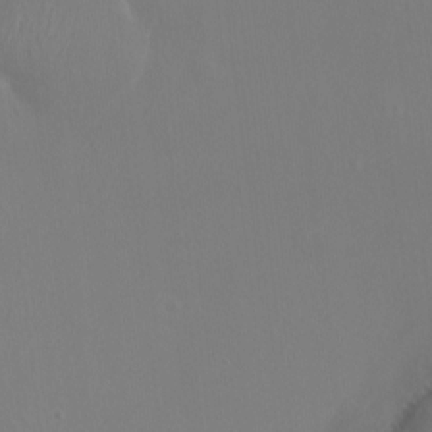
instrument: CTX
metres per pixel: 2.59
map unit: Ht
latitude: -15.6533
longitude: -41.4048
